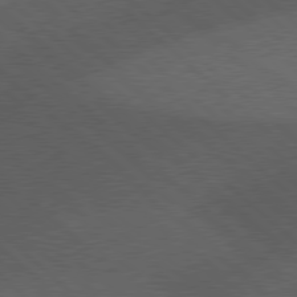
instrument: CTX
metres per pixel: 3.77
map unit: Hpe
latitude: 78.2901
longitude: -153.5749
